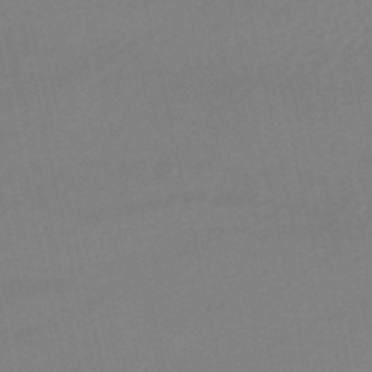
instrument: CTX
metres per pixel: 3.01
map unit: lHb
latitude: -47.0486
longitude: 67.0486
